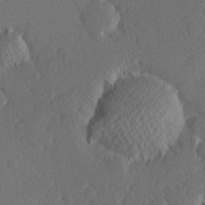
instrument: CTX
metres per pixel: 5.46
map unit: Hve
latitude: 26.0822
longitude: 144.9920
